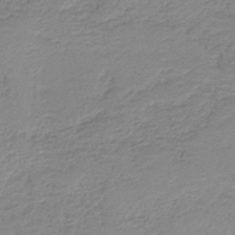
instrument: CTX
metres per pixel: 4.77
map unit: HNb
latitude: -40.2361
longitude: 50.1417
